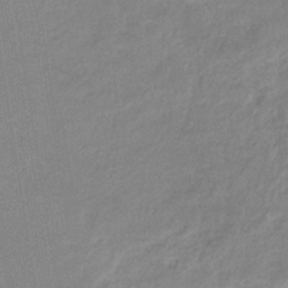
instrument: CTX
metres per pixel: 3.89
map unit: eHb
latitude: -36.3117
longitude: 74.3307
